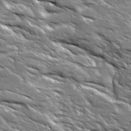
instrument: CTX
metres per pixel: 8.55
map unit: Ave
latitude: 19.5560
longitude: -135.6316
